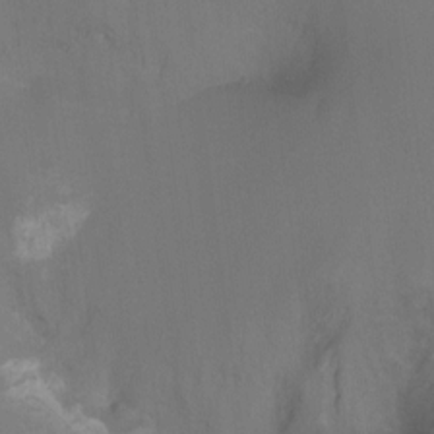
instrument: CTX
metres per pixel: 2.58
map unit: Ht
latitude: -9.6911
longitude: -37.2348
